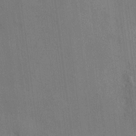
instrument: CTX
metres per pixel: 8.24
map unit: HNhu
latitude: 12.8758
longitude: 9.8989
